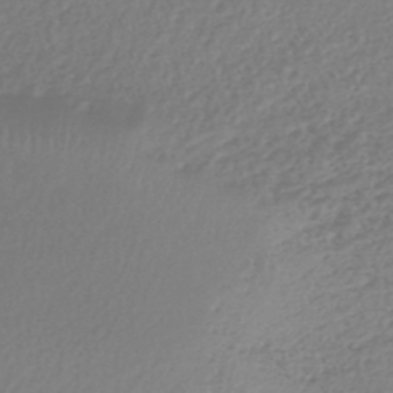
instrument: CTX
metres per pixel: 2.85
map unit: lHb
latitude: -46.0850
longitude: 61.5210
